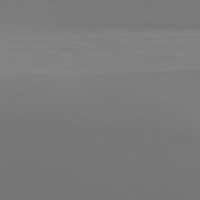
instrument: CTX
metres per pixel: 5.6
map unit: lApd
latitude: 79.7450
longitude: 158.5951
